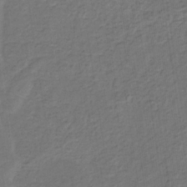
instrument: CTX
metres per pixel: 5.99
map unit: eHb
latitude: -32.8030
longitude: 73.0108
